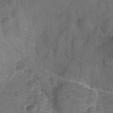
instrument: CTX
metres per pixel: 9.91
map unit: Hto
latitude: 4.8569
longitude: -32.5924
